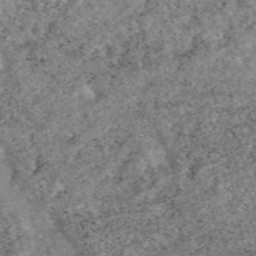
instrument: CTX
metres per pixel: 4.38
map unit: eAb
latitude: 47.6316
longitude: 119.4454
